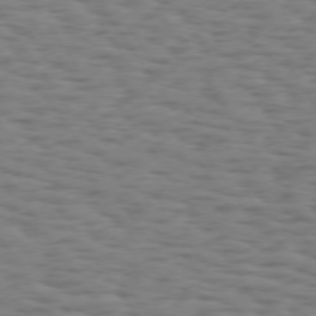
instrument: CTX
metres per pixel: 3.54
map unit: Hpe
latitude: 74.1011
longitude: -132.4979
